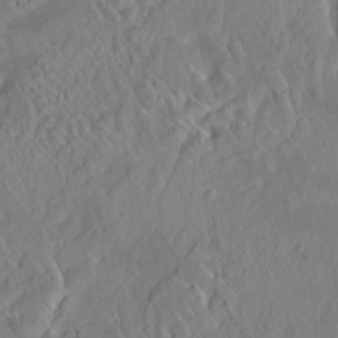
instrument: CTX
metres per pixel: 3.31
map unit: HNhu
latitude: 5.1592
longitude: 13.1053
